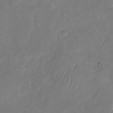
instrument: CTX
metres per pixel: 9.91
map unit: Nhu
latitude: -29.8045
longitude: -59.1781
